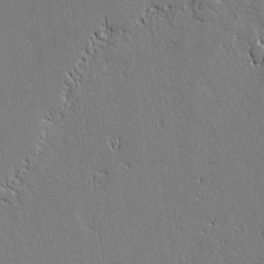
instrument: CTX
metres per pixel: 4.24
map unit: lAvf
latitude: -0.3685
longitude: -108.9513
